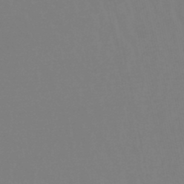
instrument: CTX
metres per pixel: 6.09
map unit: lHb
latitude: -45.6911
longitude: 67.1620
